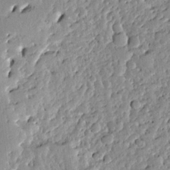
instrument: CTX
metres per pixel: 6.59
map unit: Ave
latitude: 13.0459
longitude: -134.9324
